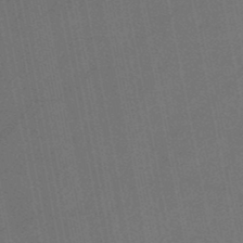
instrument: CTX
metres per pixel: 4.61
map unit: lHb
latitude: -49.1998
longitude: 68.8408
